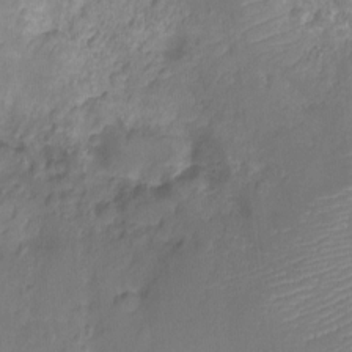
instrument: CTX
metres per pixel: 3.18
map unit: Ht
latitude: -11.3132
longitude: -24.3278
